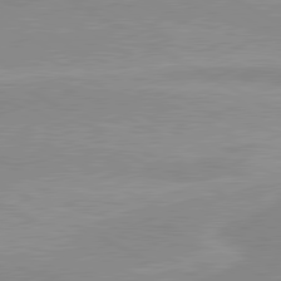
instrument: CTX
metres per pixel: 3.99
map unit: lApd
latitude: 80.2900
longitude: 171.2565
